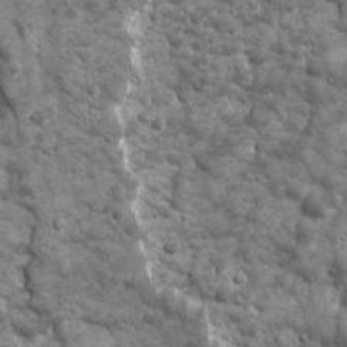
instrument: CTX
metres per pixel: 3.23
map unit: Ave
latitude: 16.8380
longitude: -133.4993
